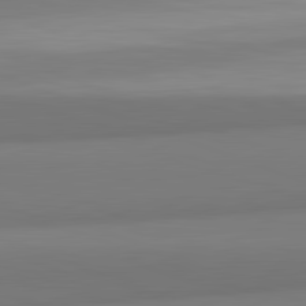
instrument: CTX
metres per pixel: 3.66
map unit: lApd
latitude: 82.3845
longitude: 170.3118
